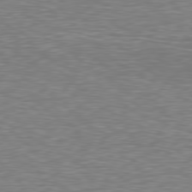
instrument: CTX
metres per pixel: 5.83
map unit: Hpe
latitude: 78.5546
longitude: -123.3671
